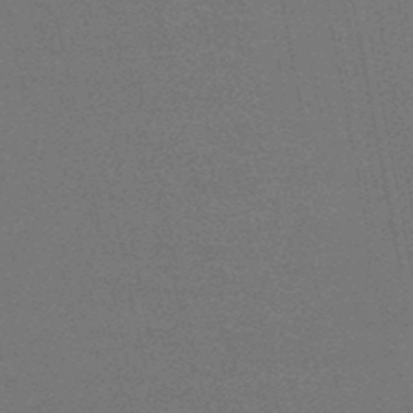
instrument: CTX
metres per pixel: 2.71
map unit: HNb
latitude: -49.4455
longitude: -52.1578
